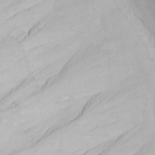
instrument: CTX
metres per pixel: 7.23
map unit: Nhu
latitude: -0.2173
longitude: -75.4993
